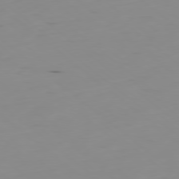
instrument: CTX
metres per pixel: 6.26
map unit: Hpe
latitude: -78.9919
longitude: 15.8612
